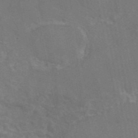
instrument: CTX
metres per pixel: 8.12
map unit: eAb
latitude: 46.2145
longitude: 116.2928
